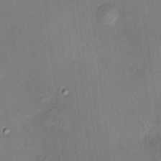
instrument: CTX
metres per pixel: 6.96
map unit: HNhu
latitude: 12.3090
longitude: 9.5588
